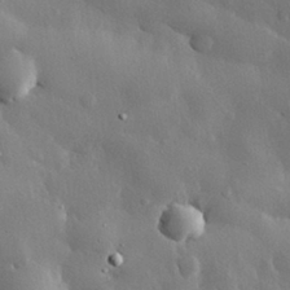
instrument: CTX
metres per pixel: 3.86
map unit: eHh
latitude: 30.6680
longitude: -80.6490
